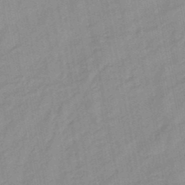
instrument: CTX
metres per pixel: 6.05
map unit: lHb
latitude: -45.5966
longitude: 72.8030
